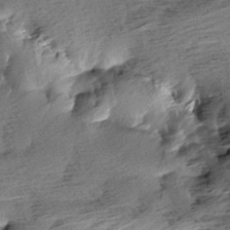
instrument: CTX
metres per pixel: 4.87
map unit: Aa
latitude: 6.3278
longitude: -137.3104
